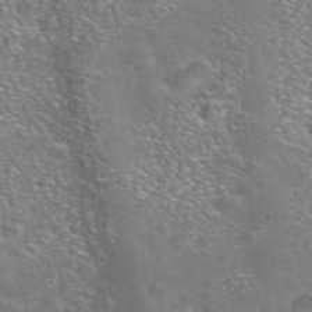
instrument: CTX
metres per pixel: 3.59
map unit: Nhe
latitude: -41.3509
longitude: -100.0822
